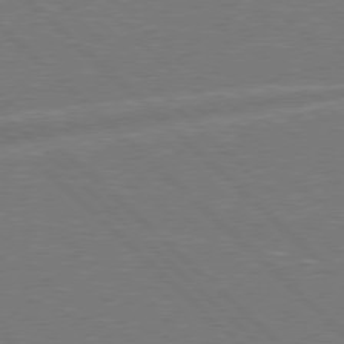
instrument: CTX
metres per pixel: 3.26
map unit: Hpe
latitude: 77.8016
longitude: -151.8772
